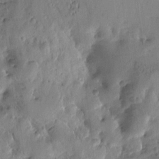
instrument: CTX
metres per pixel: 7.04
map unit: Htu
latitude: 2.0255
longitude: -177.8583
